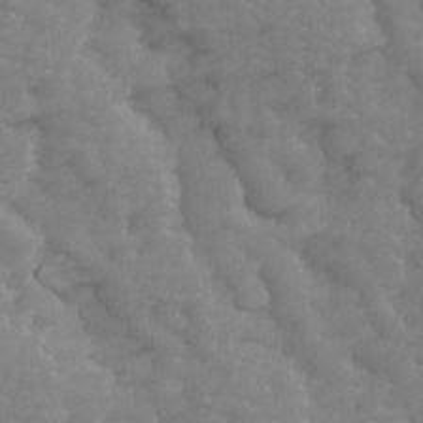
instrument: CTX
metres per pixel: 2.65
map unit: Ave
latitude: 13.8395
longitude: -105.1592
